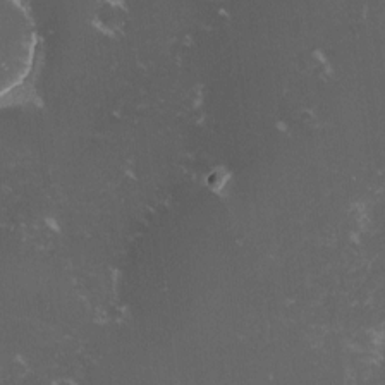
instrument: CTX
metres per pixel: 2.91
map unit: lHvf
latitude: -14.9920
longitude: -102.2333
